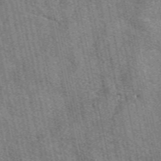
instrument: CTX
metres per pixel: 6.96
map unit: eAb
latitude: 50.7246
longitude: 114.5762
